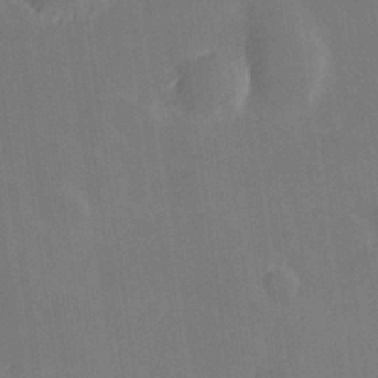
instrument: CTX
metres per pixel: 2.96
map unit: Hve
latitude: 28.0822
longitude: 144.3495
